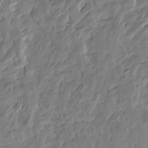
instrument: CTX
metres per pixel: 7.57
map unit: Htu
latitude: -4.2928
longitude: 156.6329
